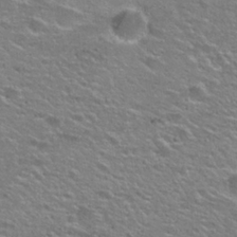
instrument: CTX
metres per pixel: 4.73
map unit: Nhu
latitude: 26.2145
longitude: -50.0255
